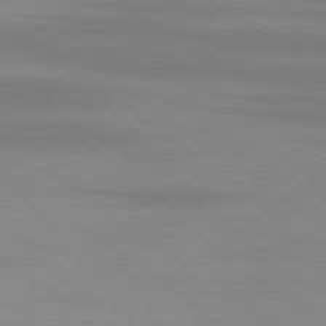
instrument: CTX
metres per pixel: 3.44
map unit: Ap
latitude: -78.0283
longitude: -94.4223
